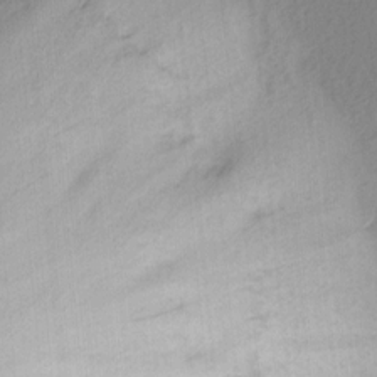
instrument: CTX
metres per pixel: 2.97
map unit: Nhu
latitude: 0.2522
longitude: -79.3860
